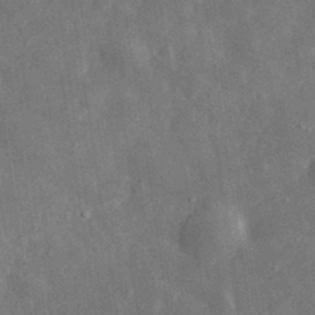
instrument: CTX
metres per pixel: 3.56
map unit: eHh
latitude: 31.0648
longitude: -77.7827
